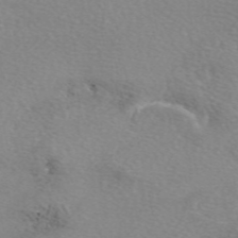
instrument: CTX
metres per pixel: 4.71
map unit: eAb
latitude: 49.1592
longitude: 106.8408
